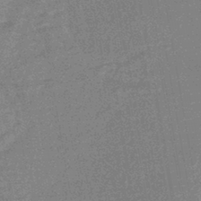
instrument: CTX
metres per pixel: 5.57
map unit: HNhu
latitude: -43.1053
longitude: 99.2565
